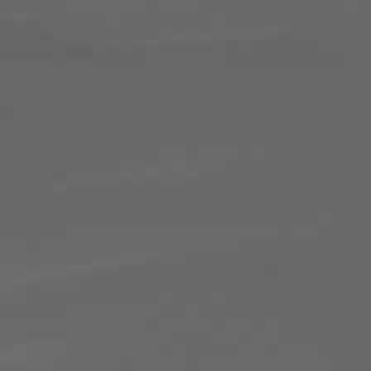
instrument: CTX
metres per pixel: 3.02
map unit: lApd
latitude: 79.2159
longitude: -165.7450
